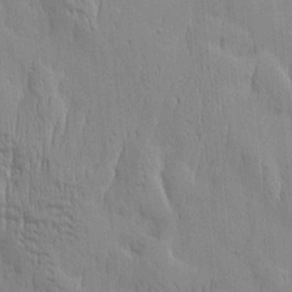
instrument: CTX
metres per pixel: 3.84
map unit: Htu
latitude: -5.4265
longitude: 174.5951
